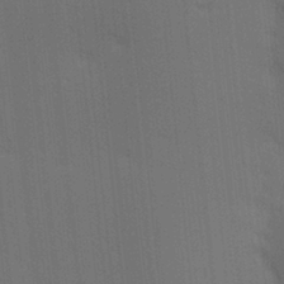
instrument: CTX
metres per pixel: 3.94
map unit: lAa
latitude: 11.6127
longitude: -108.7246
